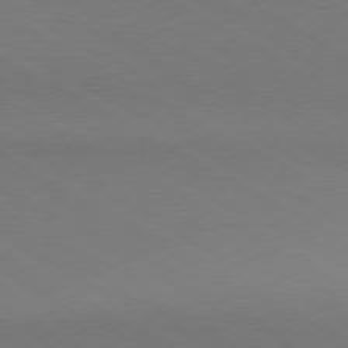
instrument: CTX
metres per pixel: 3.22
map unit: lApd
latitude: 80.8191
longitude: 155.6155
